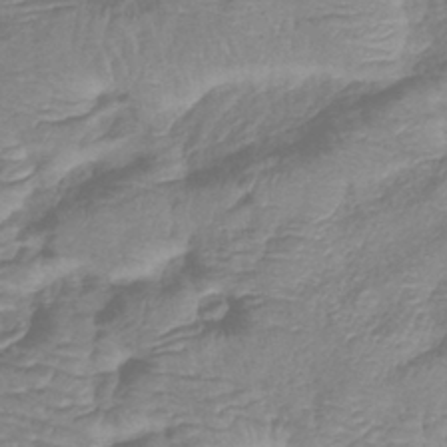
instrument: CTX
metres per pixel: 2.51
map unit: eHb
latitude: -40.1228
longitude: 79.0675
